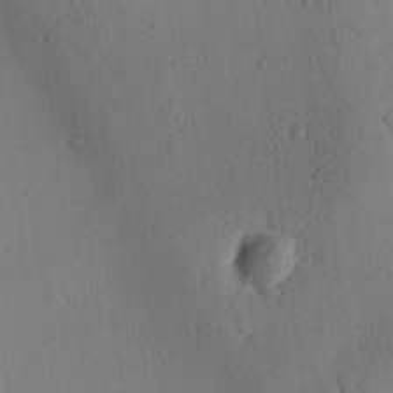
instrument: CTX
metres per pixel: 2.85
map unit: Ave
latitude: -10.1228
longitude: -121.8017
